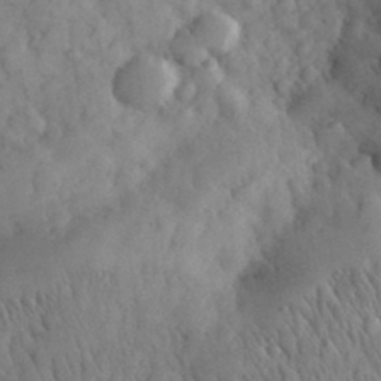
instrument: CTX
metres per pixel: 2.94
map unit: eHh
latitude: 31.3293
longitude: -68.3090
